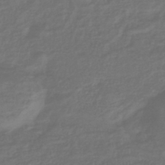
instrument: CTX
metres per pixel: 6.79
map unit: lHb
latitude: -43.3131
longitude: 81.6533
